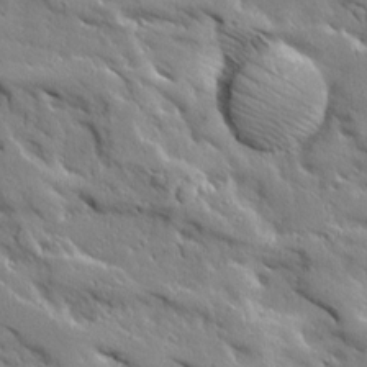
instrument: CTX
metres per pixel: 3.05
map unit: Ave
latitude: 19.5938
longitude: -136.0822
